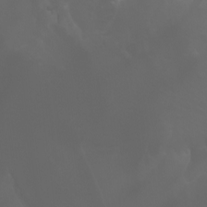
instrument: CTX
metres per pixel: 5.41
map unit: Aa
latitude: -6.6707
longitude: -72.2334
